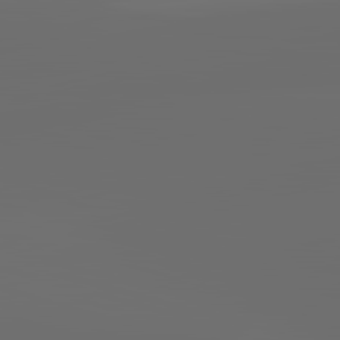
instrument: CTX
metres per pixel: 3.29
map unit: lApd
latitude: 83.6504
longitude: -129.9717
